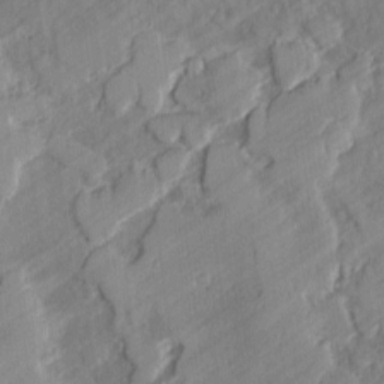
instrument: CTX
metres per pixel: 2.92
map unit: lAvf
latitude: -1.3510
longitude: -108.1955
